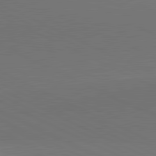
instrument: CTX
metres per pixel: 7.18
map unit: lApd
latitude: 81.6316
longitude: 145.7289
